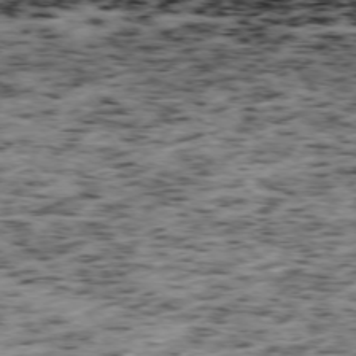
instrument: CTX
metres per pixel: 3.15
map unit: Ap
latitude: -75.8612
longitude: -61.5560
